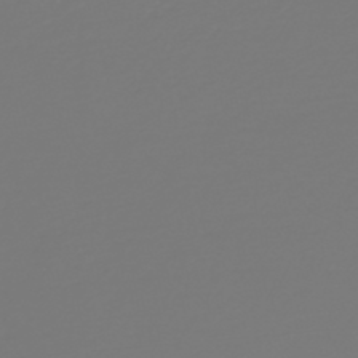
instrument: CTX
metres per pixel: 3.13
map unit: HNb
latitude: -46.8030
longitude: 56.4629
